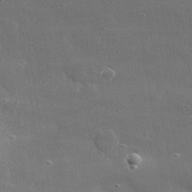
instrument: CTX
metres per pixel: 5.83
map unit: lHvf
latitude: 30.9325
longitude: -89.3860
